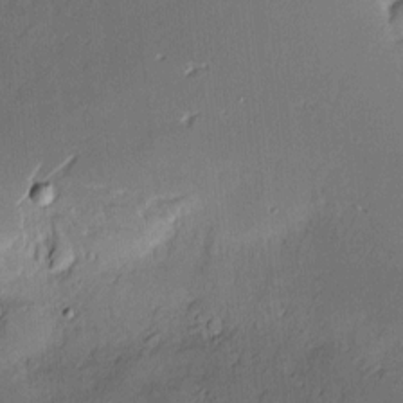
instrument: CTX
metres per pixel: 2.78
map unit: Nve
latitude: -8.9164
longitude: 175.2375
